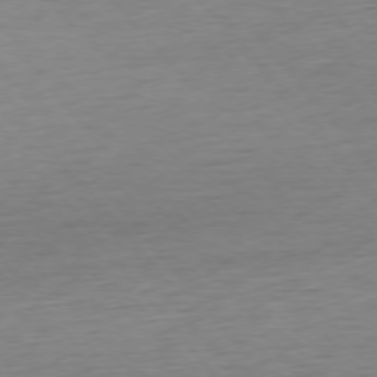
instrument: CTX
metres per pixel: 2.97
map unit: Ap
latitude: -75.9745
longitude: -88.7058
